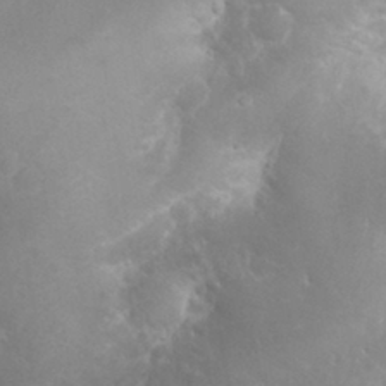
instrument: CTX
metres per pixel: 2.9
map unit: eHh
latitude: 32.2523
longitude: -63.1970
